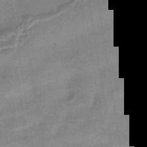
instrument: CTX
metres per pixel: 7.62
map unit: HNhu
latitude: -42.8219
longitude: 90.8597
